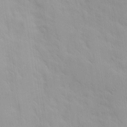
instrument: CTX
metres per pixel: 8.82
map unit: Ave
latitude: 9.4238
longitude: -103.3481
